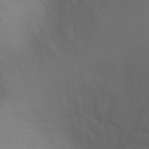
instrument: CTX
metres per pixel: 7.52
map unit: Ht
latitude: -5.3320
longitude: -25.1970
